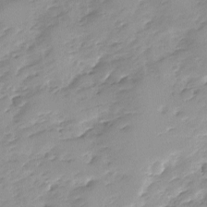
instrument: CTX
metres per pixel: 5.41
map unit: Ave
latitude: -8.1228
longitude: -117.3860
